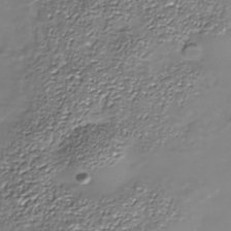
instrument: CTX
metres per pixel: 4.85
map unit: Nhe
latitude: -37.3509
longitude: -88.6113
